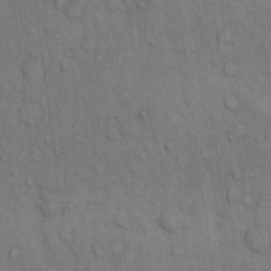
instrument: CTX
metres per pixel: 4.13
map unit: Hto
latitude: 10.7246
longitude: -61.3670
